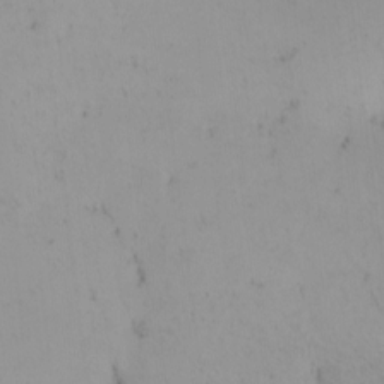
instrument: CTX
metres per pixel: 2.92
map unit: eHh
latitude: -2.0472
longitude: 20.3873
